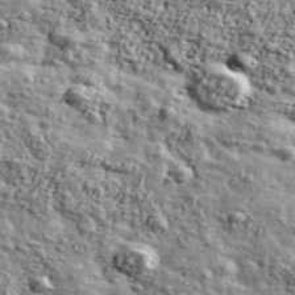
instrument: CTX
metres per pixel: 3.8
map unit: Ave
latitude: 43.1214
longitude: -110.9892
